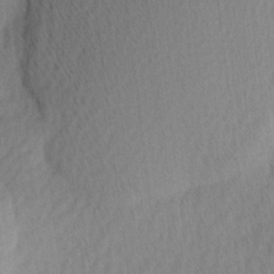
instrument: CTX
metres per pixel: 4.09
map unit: Ave
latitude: 11.8772
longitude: -107.2537
